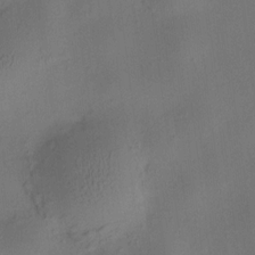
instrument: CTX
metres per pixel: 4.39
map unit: HNhu
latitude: 8.6302
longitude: 15.2187
